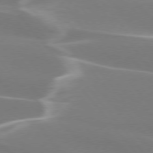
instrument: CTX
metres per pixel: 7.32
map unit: lApd
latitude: 75.6694
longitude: -63.0648
